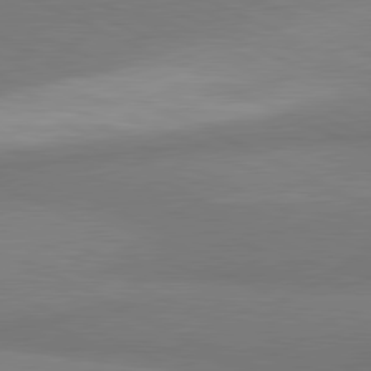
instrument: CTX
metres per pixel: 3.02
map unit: lApd
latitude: 81.0836
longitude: 163.9556
